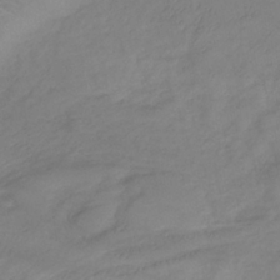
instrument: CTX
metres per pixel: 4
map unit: lHb
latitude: -34.3306
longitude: 71.4832
